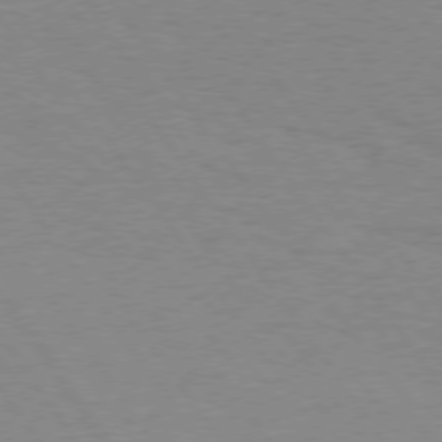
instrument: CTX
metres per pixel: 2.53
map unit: Hpe
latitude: 74.5735
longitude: -136.0822
